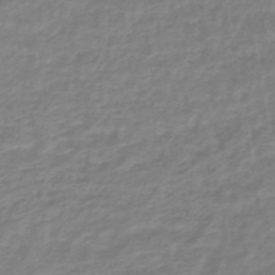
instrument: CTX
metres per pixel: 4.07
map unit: lHb
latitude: -44.6141
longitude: 65.9178
